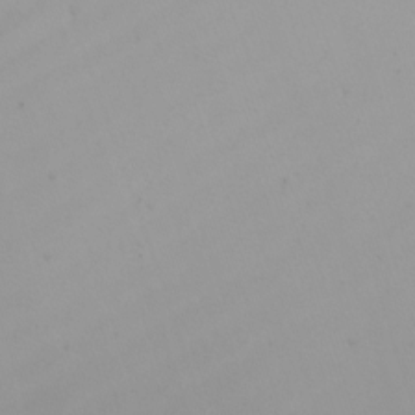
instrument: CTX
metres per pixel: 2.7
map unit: Nhu
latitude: -7.2187
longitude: -93.3859
